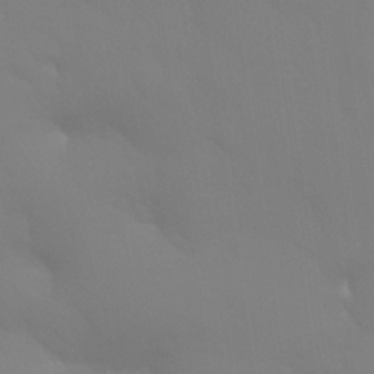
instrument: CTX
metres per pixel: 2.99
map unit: Nhu
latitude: 26.5546
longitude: -57.0647
